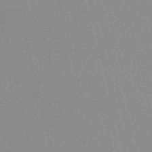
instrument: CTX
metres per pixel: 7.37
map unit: Nve
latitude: -57.4832
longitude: 59.6910
